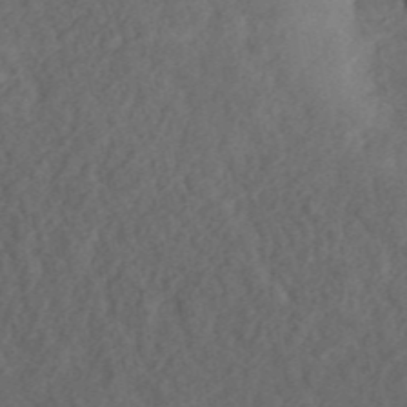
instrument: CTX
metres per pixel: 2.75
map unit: ANa
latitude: 42.2334
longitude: 51.8044
